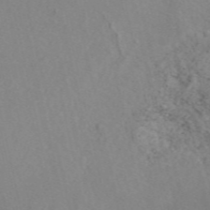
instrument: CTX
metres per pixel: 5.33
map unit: eAb
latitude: 47.0081
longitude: 112.7274
